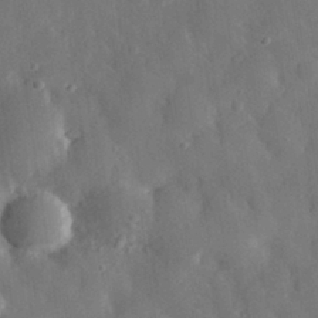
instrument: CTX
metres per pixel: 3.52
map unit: eHh
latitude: 29.8016
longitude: -78.2145
